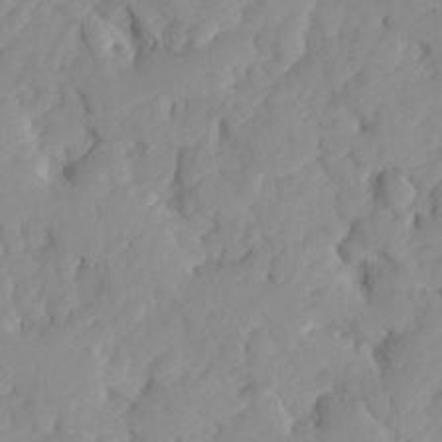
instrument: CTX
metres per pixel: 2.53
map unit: Ave
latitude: -8.1984
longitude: -116.9514
